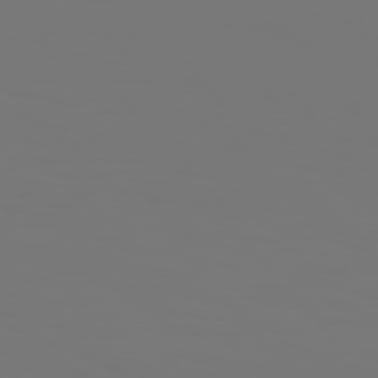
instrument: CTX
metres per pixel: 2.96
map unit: Hpe
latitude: 77.0080
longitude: -136.0633
